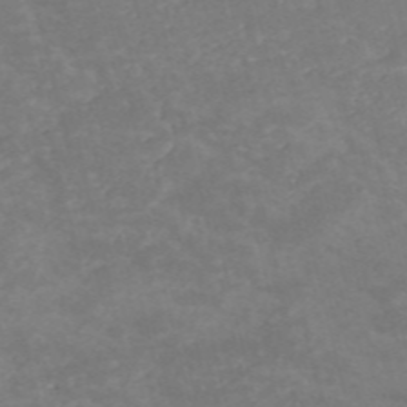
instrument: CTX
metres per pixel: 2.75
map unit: HNb
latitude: -54.2362
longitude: -36.0255
